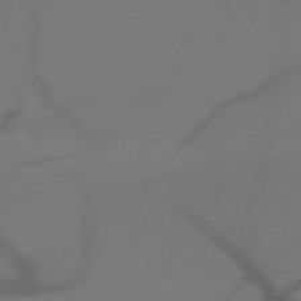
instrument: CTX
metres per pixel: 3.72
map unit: HNb
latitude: -51.8422
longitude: -46.1578
